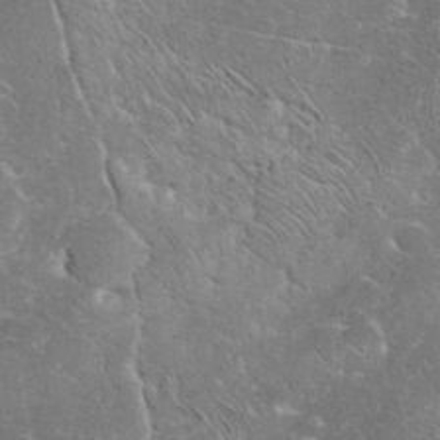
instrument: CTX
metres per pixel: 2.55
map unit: eHh
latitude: 35.8394
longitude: -65.0647
